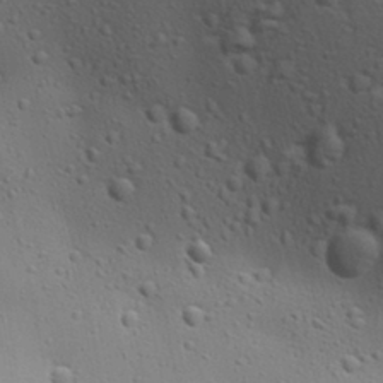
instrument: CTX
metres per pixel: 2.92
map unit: lAa
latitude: 18.3845
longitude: -138.6113
